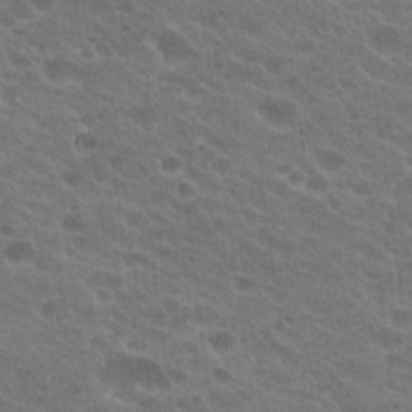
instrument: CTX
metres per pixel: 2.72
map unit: Hto
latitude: 22.3089
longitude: -37.9717
